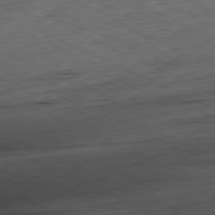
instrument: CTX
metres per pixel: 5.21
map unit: Ap
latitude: -81.3699
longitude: -83.7827
